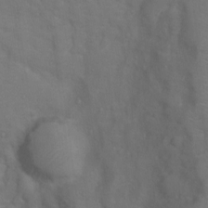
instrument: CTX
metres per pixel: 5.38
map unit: Ht
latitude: 0.4790
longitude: -35.8772
